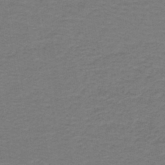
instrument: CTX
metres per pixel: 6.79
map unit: lHb
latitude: -42.3117
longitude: 53.8233
